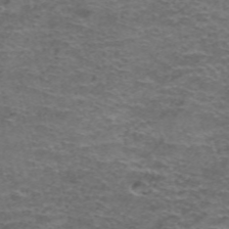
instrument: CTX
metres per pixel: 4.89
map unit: Hto
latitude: 38.4979
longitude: -41.3670
